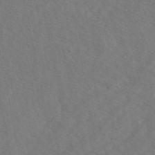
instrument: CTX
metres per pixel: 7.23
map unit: eAb
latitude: 49.5182
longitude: 119.4832
